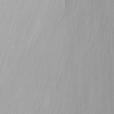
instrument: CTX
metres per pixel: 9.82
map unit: Nhu
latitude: -4.6329
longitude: -83.4426
